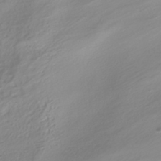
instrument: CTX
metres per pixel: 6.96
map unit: HNhu
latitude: -40.2361
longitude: 100.6707
